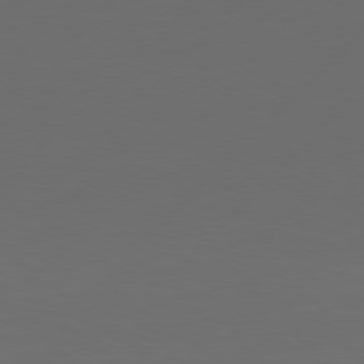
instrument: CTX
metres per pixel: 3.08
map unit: Hpe
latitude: 77.7827
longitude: -123.1403
